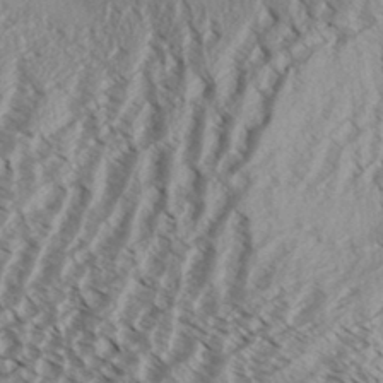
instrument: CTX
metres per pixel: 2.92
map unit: Aa
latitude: 32.7435
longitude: -137.8017
